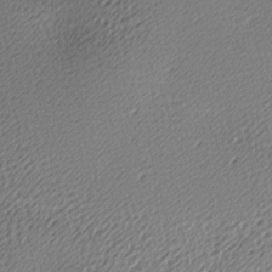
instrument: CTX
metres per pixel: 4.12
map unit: lAa
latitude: -10.3873
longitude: -126.2712
